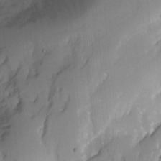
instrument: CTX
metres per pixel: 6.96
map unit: Nhu
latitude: -6.8975
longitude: -45.0836
